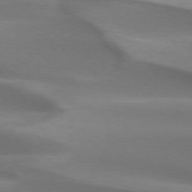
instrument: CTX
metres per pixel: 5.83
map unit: lApd
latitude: 73.2159
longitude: -52.5924
